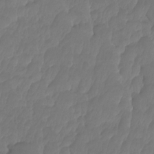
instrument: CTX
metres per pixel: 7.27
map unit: HNhu
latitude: -24.2172
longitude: 50.3684
